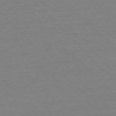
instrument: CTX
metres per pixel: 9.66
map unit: Ap
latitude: -76.5763
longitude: -92.6301
